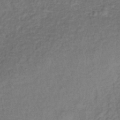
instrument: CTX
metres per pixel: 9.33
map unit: lHb
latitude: -35.7855
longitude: 63.5210
